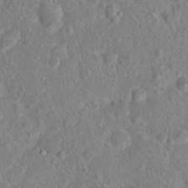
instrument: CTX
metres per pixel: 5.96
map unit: Hto
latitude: 16.6679
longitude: -41.3670
